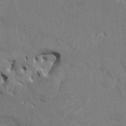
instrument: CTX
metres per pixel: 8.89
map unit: HNhu
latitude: 7.6127
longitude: -3.9717
